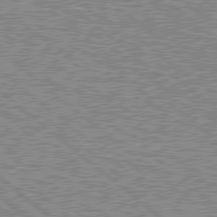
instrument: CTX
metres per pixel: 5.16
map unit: Hpe
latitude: 78.6113
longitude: -143.7072
